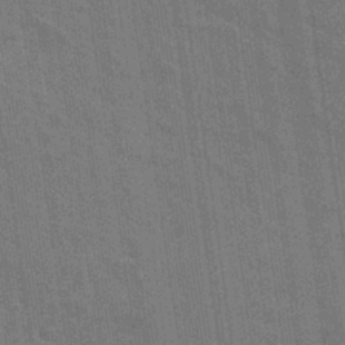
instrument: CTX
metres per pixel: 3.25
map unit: Hto
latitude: 26.2523
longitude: -43.4993
